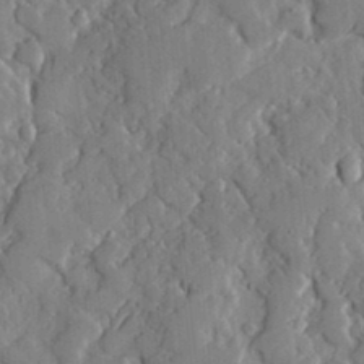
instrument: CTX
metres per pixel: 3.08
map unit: lHvf
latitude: 18.1011
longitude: -113.1970
